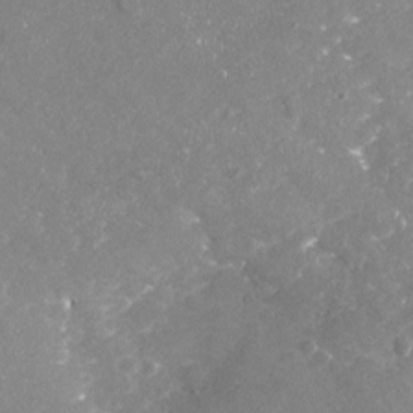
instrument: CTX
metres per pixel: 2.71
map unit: Nhu
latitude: -18.0850
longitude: -57.9528
